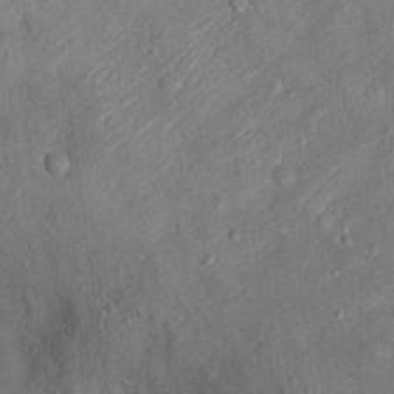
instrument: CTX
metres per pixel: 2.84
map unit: Ht
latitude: 13.2915
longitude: -39.2348
